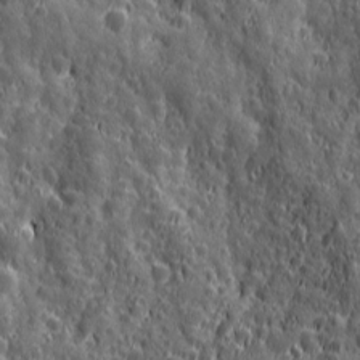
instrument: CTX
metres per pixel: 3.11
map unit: Ave
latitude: 12.6869
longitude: -104.6680
